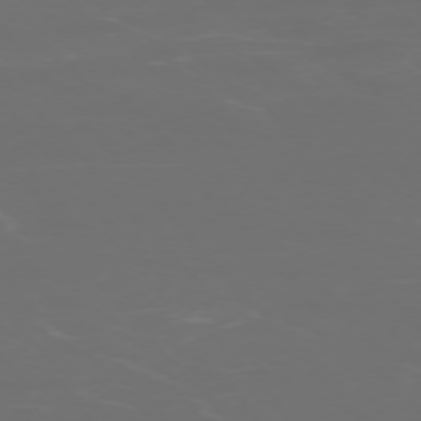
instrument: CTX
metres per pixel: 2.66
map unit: Ap
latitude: -75.2187
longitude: -75.8772
